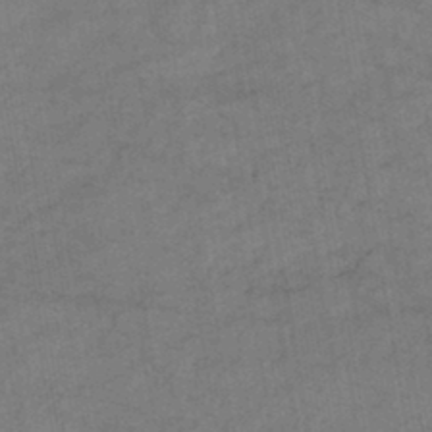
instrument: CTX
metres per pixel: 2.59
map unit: lHb
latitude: -43.3509
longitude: 72.8219
